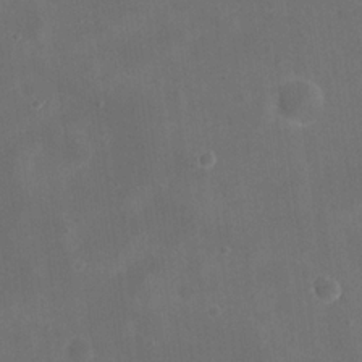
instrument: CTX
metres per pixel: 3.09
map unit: eHh
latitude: 19.9150
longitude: -66.0255
